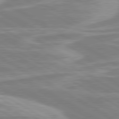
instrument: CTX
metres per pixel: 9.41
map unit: lApd
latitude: 80.5924
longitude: -172.9891
